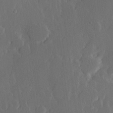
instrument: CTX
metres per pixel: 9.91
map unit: Hve
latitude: 22.4790
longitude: 146.8030
